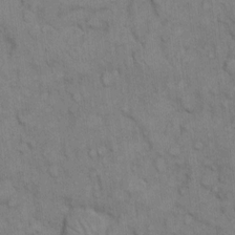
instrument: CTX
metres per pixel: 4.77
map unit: Hto
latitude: 10.1956
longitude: -61.4237
